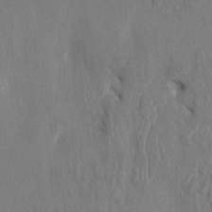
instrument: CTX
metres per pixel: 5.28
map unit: HNhu
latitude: 4.0633
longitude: -7.6883
